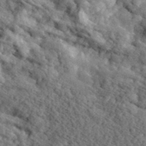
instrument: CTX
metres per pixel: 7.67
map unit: eHh
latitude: 36.6113
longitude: -80.1011
